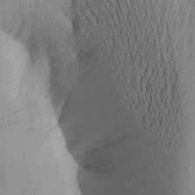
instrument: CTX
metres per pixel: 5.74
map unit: Aa
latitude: 24.7435
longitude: -149.4237
